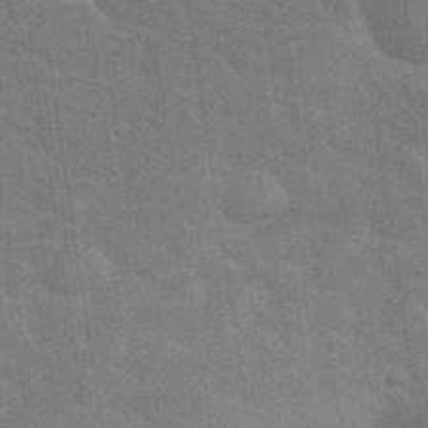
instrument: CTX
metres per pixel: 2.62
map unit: eHh
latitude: 36.5546
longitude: -66.4223
